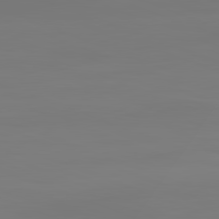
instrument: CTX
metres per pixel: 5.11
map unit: lApd
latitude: 82.2900
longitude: 146.0472
